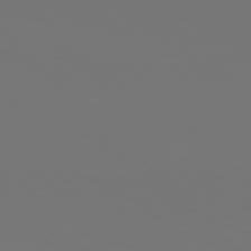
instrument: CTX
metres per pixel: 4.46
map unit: Hpe
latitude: 77.0458
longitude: -134.2522
